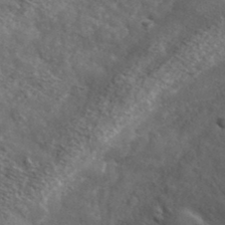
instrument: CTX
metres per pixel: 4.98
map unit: lHvf
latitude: 37.2159
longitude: -87.5182
